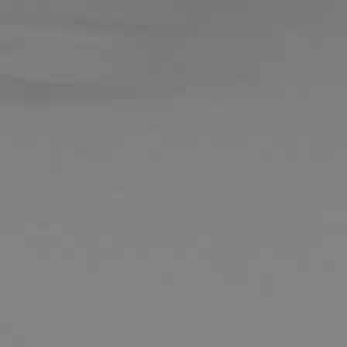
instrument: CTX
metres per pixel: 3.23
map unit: Hpe
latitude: 78.1767
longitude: -131.8206
